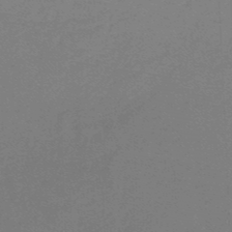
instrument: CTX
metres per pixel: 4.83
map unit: lHb
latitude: -45.3888
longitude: 63.7288
